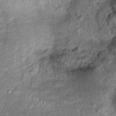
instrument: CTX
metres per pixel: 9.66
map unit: Ht
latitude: 15.2348
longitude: -40.9135
